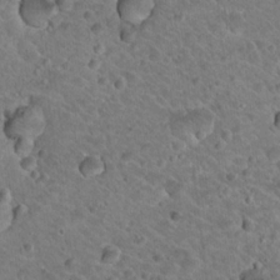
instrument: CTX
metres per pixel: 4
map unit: Hto
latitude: 19.1592
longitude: -33.1025
